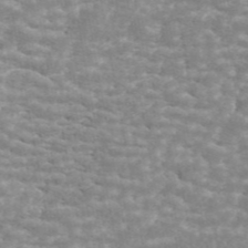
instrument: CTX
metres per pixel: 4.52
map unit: ANa
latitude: 45.1403
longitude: 38.5196
